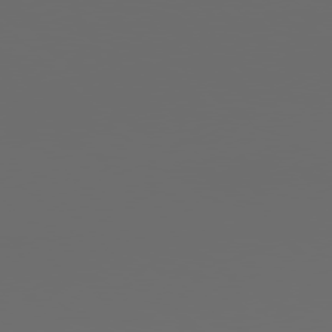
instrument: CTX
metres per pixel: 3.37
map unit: Hpe
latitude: 77.9339
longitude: -176.2144
